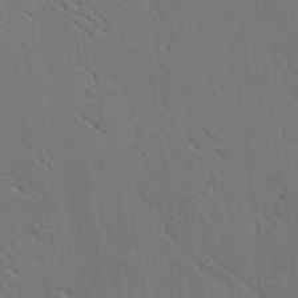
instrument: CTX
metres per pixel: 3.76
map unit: Aa
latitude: 17.3671
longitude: -125.9339
